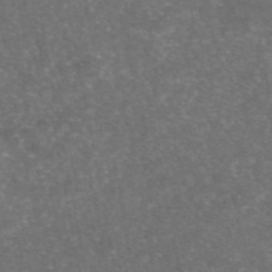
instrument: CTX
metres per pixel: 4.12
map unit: eAb
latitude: 46.7058
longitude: 115.4265
